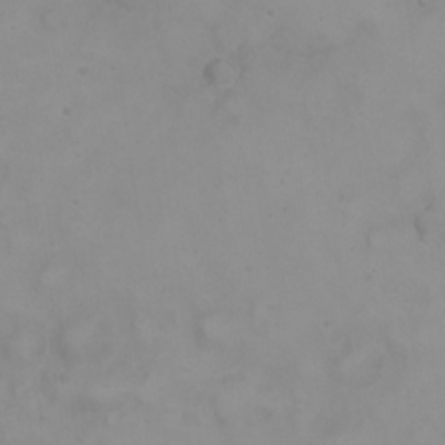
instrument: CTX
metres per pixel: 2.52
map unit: eHh
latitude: 23.0647
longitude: -60.6868
